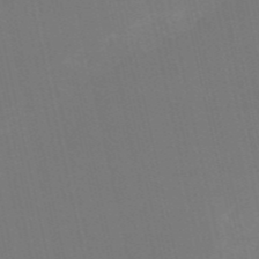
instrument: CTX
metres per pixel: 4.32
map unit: HNb
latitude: -54.5763
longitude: -35.4804
